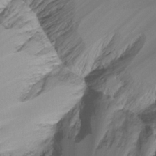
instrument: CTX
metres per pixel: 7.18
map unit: Ht
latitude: -16.2740
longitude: -48.7246
